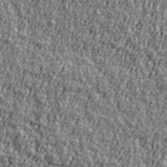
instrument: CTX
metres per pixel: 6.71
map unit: Ave
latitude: 41.2725
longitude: -112.1578
